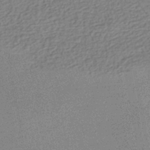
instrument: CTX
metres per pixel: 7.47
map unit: HNhu
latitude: -42.6140
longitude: 99.2187
